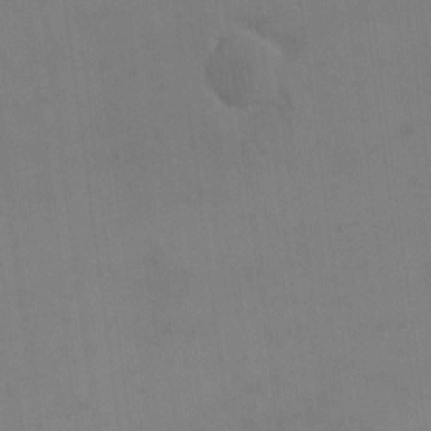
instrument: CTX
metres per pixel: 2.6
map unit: eHh
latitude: 17.6505
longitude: -66.3089
